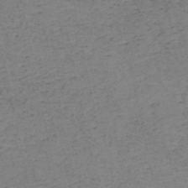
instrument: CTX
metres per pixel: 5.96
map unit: HNb
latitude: -50.3495
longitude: -51.6316
